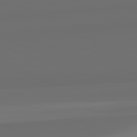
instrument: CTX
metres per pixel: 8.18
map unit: lApd
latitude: 82.6679
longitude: 163.3698
